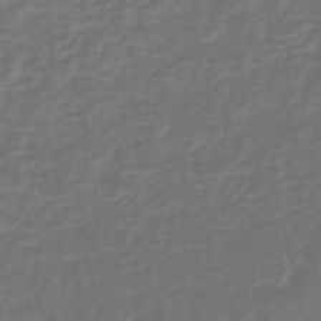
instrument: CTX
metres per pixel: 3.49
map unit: lHb
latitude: -42.8785
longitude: 64.8786
